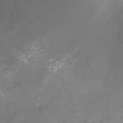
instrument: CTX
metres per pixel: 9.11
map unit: Nhu
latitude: -22.3306
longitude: -56.9135
